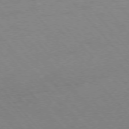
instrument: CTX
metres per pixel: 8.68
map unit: Ap
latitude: -76.8219
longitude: -61.9339
